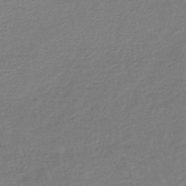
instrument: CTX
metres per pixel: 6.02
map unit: lHb
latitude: -45.2754
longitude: 59.0864
